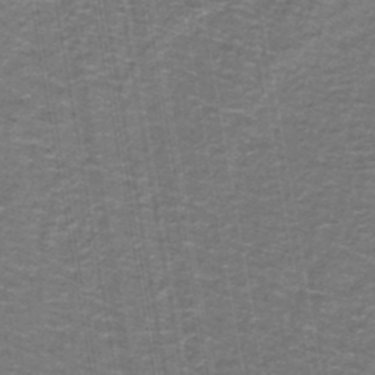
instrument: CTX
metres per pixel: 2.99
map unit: lHb
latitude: -43.5588
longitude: 55.2376
